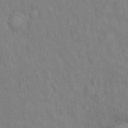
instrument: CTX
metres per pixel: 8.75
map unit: Hto
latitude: 14.3846
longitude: -60.6868
